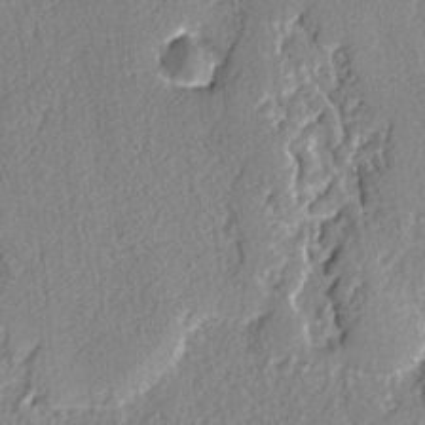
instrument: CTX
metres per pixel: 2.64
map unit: lAvf
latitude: -4.0283
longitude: -108.4223
